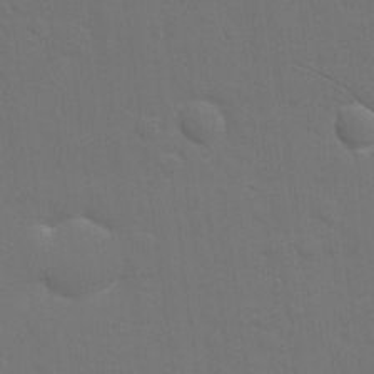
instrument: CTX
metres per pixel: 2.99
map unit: eHh
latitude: 19.1592
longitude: -66.9702
